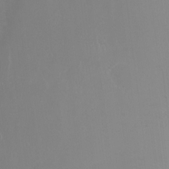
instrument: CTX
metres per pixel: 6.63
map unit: Ht
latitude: -9.7666
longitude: -45.4993
